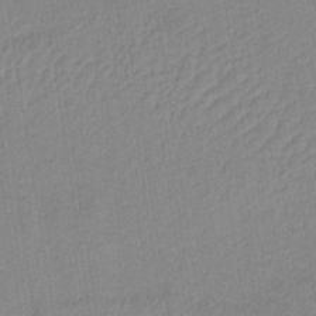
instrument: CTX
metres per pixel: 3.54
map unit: lHb
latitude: -35.7667
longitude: 71.8800
